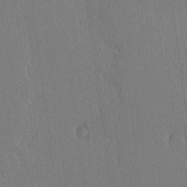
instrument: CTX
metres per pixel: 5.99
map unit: lAvf
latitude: -8.9353
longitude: -113.7638
